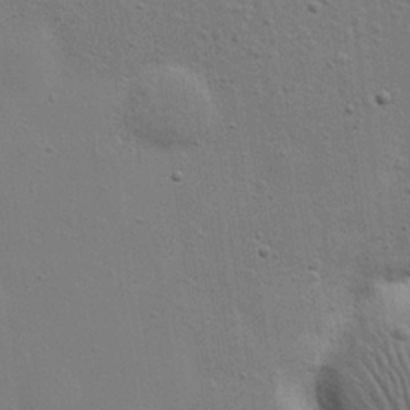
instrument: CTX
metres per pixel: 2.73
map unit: eHh
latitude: 24.0444
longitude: -69.4049
